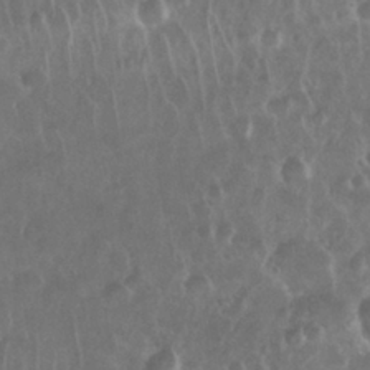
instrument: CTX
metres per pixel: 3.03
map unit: Nhu
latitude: 28.4979
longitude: -63.6694
